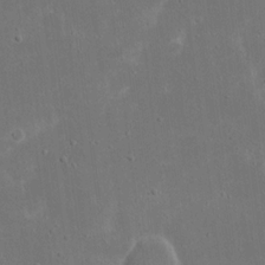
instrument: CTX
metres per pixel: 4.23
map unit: eHh
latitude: 17.7072
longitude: -72.1389
